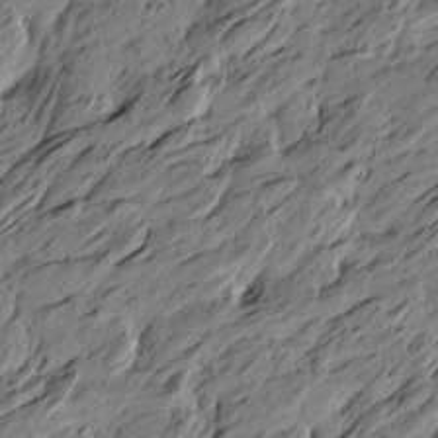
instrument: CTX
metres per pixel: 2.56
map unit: Htu
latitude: -5.6910
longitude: -178.8380
